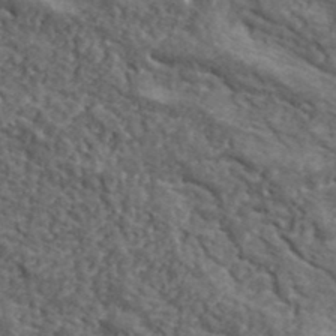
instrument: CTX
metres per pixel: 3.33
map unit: lHvf
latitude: 40.2711
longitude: -87.4615
